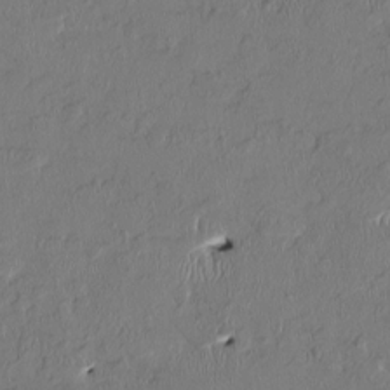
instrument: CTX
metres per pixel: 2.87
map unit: HNhu
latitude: 1.8016
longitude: -5.3482
